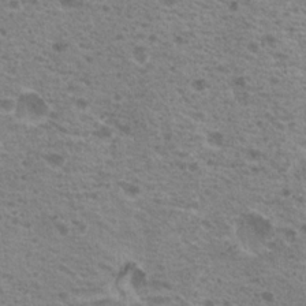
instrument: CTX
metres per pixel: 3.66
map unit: Nhu
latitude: 18.6490
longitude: -30.9892
